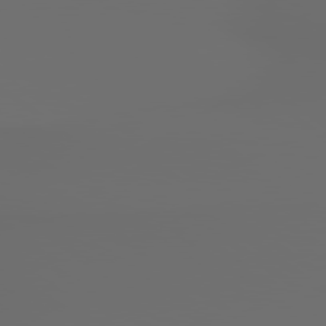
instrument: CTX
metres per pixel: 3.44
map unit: lApd
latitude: 79.3482
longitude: 176.3117
